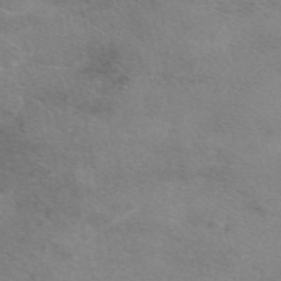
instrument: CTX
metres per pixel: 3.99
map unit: eAb
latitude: 48.6113
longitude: 122.9731
